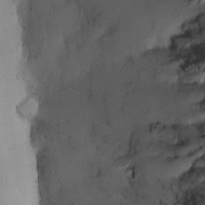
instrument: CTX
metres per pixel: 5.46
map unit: Nhe
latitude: -1.5966
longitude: -58.5735
